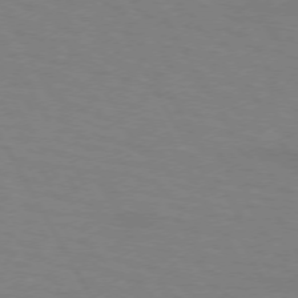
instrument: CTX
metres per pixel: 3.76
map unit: lApd
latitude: 72.3090
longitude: -56.8380
